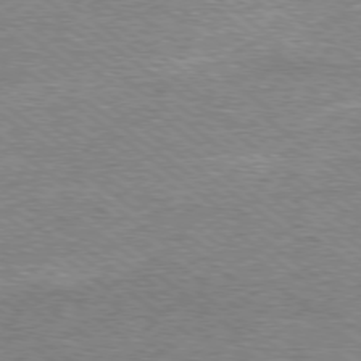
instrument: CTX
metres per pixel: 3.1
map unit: Ap
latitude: -79.3320
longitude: -82.3845
